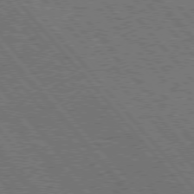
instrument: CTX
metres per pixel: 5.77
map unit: Hpe
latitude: 76.2900
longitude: -150.1577
